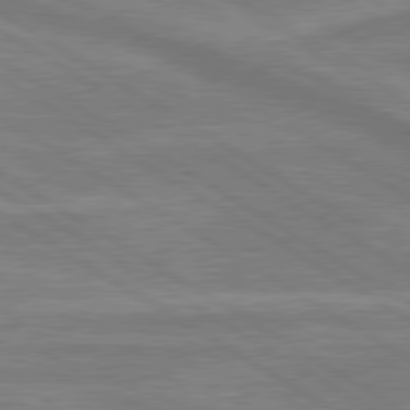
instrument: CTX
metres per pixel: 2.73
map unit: lApd
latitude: 79.7828
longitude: -172.8946
